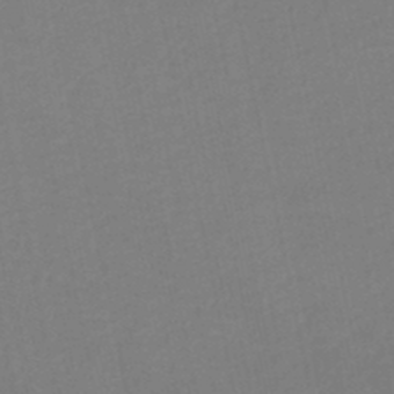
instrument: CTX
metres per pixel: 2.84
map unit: lHb
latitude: -46.8597
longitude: 61.2565
